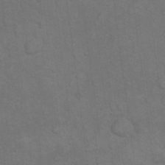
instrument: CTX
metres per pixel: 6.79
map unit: Nhu
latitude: 10.2334
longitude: -25.6693
